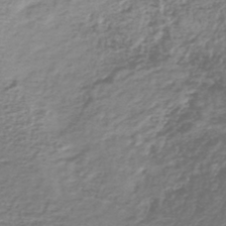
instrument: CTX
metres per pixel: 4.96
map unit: lHb
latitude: -41.5588
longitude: 70.5196
